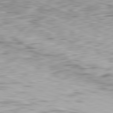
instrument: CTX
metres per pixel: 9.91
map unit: Ap
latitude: -81.7289
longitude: -70.8569
